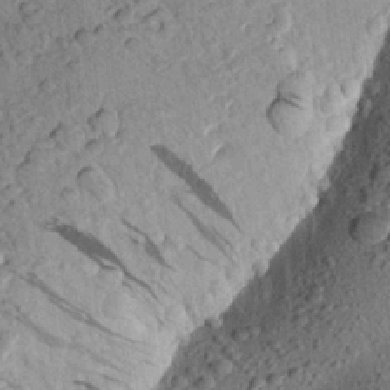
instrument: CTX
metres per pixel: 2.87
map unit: Aa
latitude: 24.0633
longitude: -148.2711
